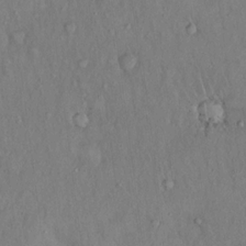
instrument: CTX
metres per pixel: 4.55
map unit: Hto
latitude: 15.7261
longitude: -60.4412
